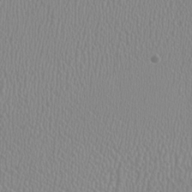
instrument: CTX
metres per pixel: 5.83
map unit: HNhu
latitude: -1.3321
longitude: -0.8758
